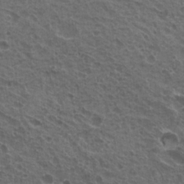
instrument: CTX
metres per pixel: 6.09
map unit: Hto
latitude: 20.5735
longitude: -31.8206
